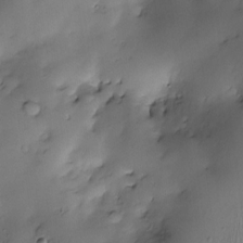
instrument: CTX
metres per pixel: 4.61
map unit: Nve
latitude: -22.7463
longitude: -138.4790
